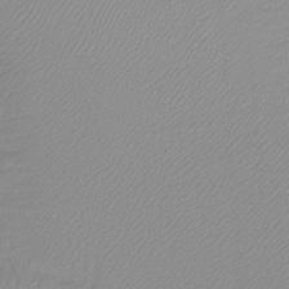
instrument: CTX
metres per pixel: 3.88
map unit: Htu
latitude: -12.4629
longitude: -47.2348
